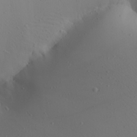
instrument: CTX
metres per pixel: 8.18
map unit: Aa
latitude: 25.5371
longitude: -144.5357
